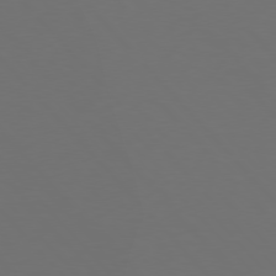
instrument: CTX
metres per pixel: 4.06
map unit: Hpe
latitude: 76.4601
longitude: -169.0081
